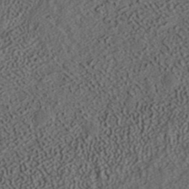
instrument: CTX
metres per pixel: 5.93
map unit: ANa
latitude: 37.1970
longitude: 17.6155
